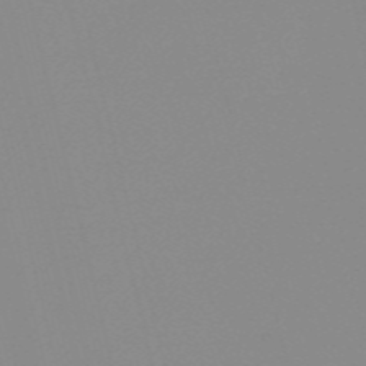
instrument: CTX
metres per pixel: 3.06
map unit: HNb
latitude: -56.0094
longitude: -42.6680
